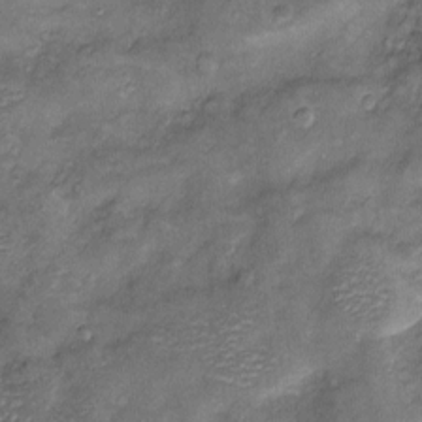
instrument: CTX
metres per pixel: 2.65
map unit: Htu
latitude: -6.6707
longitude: 159.0675
